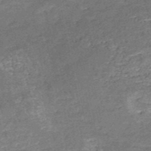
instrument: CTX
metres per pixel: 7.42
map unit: HNb
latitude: -51.4265
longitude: -49.4048
